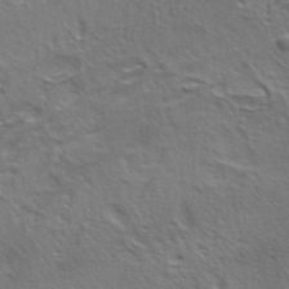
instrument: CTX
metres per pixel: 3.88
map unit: eHh
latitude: 36.2145
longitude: -80.9325
